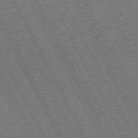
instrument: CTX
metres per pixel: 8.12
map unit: Hpe
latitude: -71.9745
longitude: 10.5574
